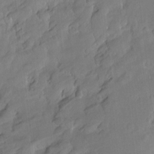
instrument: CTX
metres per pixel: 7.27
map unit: Hto
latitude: -14.4818
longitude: -41.9717
